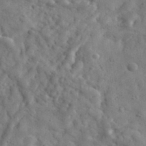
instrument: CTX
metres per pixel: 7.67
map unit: eHh
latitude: 33.8205
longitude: -77.9717
